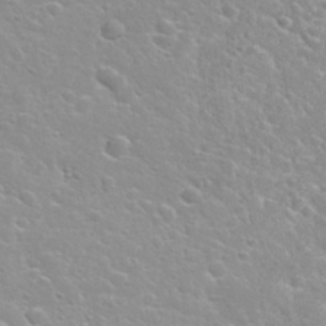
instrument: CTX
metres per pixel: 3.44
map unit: Nhu
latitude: 31.7828
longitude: -50.5923
